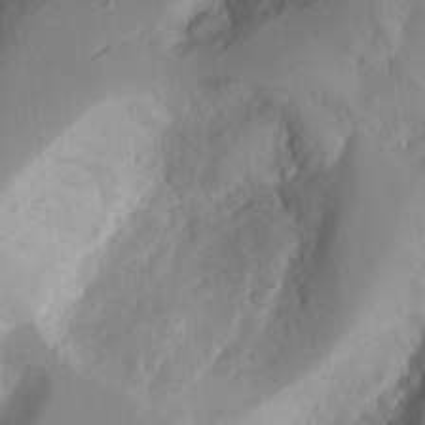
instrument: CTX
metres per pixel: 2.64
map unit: Aa
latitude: 23.6505
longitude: -131.6694
